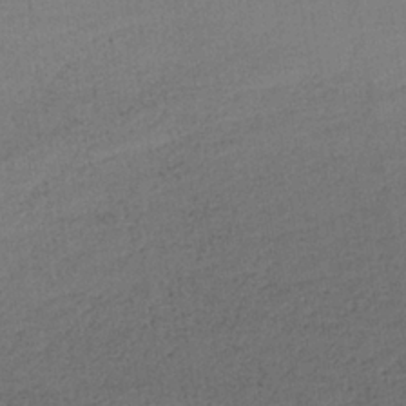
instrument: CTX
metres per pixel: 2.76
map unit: lHb
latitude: -34.7274
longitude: 63.5021
